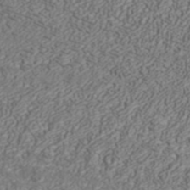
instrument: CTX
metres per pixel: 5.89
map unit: ANa
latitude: 42.3845
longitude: 28.7841
